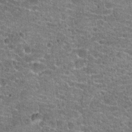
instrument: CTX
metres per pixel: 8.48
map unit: Hto
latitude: 20.8380
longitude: -42.6680
